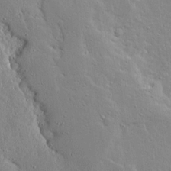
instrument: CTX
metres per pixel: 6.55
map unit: Ave
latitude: 13.1592
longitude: -133.4993
